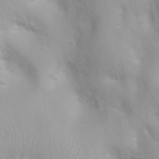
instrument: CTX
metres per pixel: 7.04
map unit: Ht
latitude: 3.7260
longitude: -22.4979
